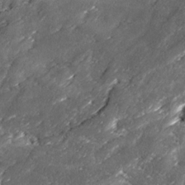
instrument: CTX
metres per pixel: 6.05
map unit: Ave
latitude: 16.5357
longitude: -136.8569
